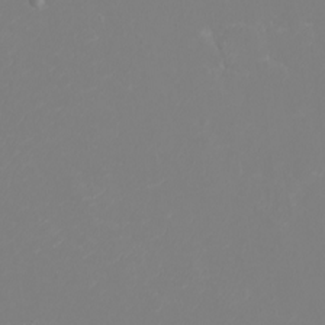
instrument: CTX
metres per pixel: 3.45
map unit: eHh
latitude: -3.2564
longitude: -75.2348
